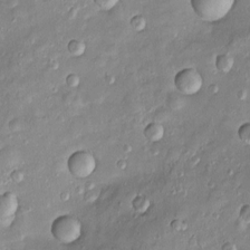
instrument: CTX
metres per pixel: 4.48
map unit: Htu
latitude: -5.5399
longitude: 157.5966
